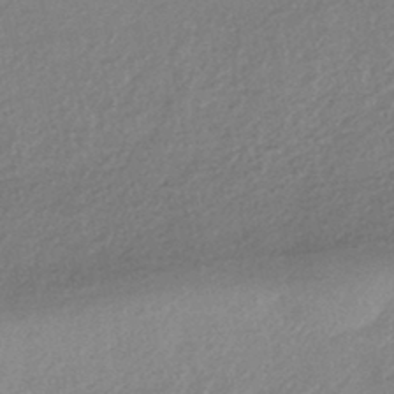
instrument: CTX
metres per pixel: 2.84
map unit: HNhu
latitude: -43.9556
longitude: 95.1053
